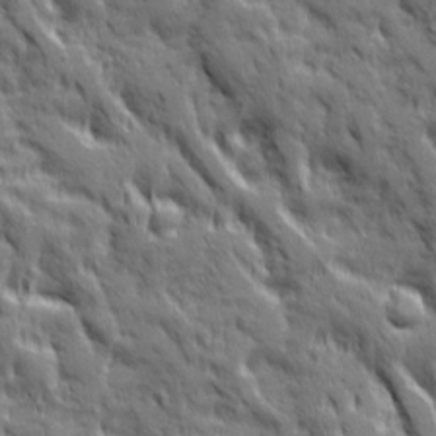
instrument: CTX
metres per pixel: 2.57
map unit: Ave
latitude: 19.7071
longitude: -134.2711
